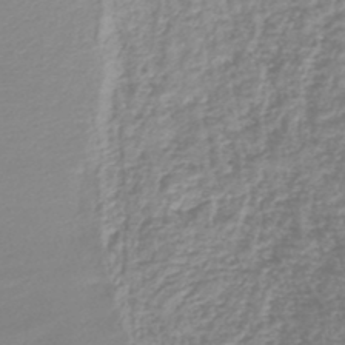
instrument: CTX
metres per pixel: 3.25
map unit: lHb
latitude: -44.5952
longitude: 76.3306
